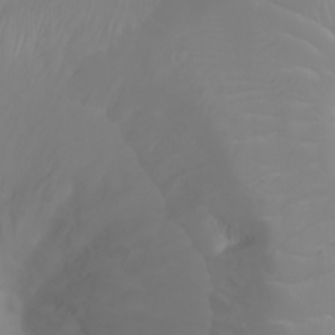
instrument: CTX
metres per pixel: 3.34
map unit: Ht
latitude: -1.5022
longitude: -61.4237
